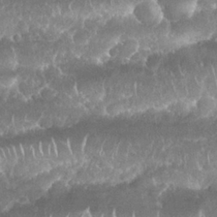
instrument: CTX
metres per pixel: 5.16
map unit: Nhu
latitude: 25.4993
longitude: -60.9702
